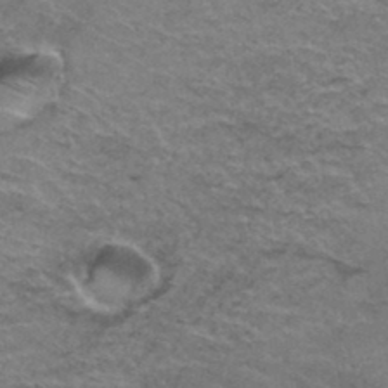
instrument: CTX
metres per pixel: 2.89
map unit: Hto
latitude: 36.9514
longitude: -42.4601
